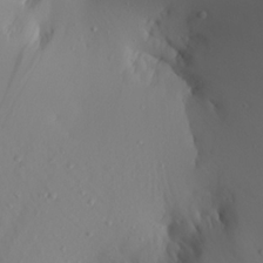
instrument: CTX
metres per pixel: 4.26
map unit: Aa
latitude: 21.9717
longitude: -146.7247
